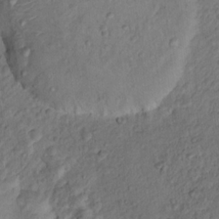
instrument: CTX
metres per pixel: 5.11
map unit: Hto
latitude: 15.4427
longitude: -30.5357
